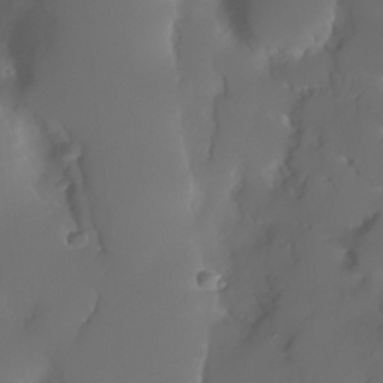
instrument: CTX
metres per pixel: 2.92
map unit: Nhe
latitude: -35.3510
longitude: -131.5938
